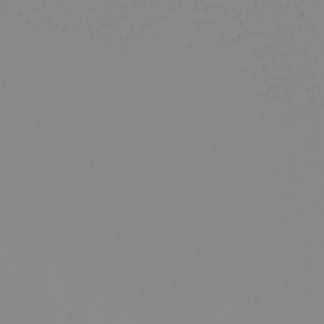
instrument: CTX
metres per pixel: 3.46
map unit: eHh
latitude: -4.0850
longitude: -86.3467
